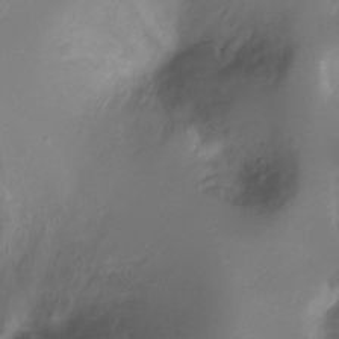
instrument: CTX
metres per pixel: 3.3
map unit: Ht
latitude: -8.4818
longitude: -29.9150
